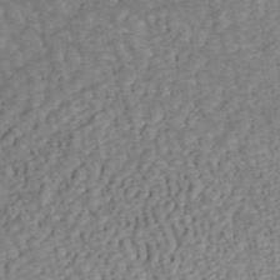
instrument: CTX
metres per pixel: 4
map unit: ANa
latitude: 43.1592
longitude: 16.5763
